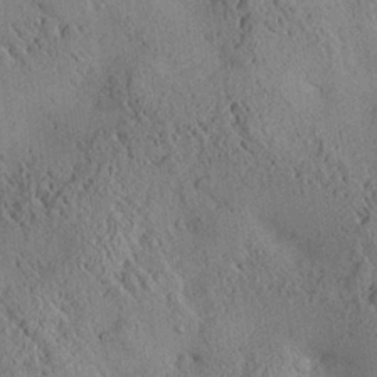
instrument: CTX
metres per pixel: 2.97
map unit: Aa
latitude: 25.1781
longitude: -133.7639
